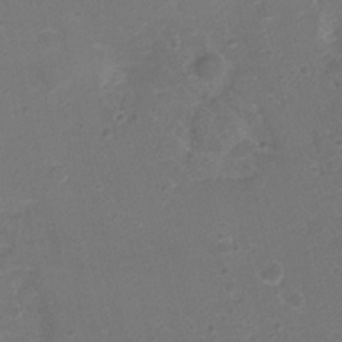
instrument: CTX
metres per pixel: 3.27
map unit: Nhu
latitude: 1.9339
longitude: -15.9528
